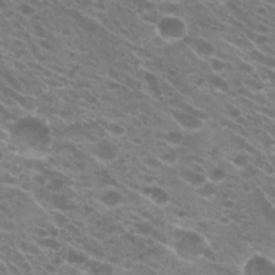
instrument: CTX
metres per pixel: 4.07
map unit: Hto
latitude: 23.5560
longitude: -40.4978
